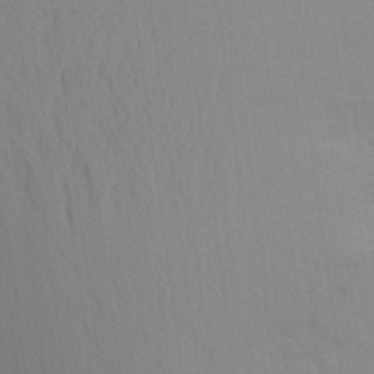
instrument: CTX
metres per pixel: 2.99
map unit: Aa
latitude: 24.2522
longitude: -145.4426
